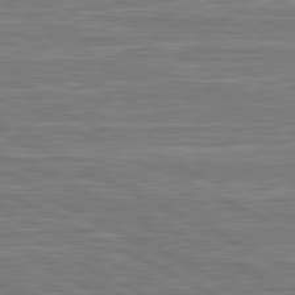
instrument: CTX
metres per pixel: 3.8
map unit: lApd
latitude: 81.1403
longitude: -174.0444
